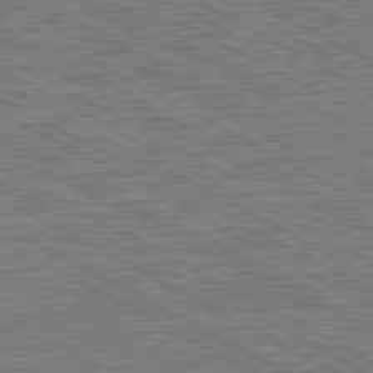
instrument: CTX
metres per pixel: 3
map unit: lApd
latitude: 80.5924
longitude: 118.4818
